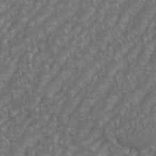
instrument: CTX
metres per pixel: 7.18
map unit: eHh
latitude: 35.8772
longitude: -133.5560
